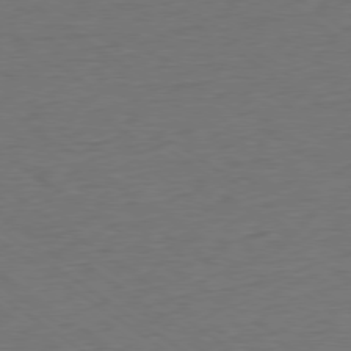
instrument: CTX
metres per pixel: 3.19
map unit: Ap
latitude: -78.7841
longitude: -94.6869
